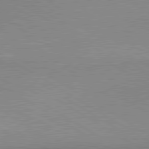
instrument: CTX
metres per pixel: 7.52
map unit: lApd
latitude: 80.2522
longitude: 167.1998
